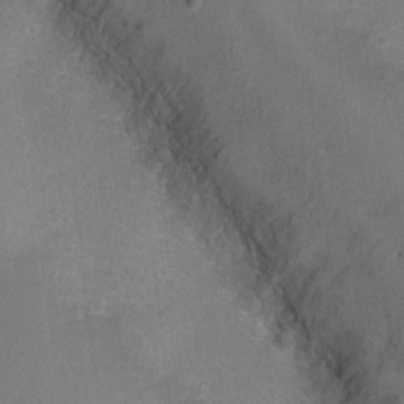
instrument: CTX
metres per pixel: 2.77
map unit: Ht
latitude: -2.0661
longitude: -28.7246
